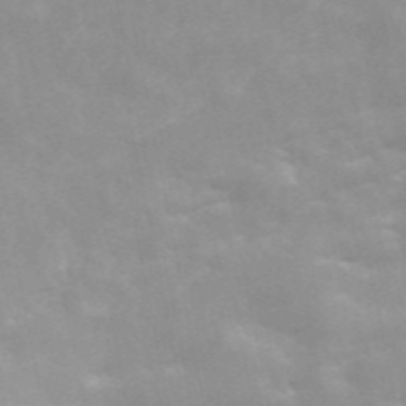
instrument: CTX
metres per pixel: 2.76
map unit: ANa
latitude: 45.8394
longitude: 25.9745
